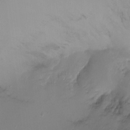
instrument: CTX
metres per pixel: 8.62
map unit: Nhu
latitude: -17.6344
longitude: -45.4804
